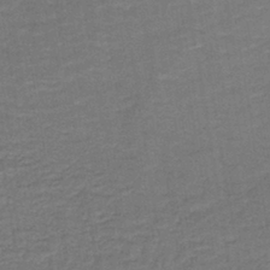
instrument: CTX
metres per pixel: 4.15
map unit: lHb
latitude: -39.2565
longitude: 58.4440
